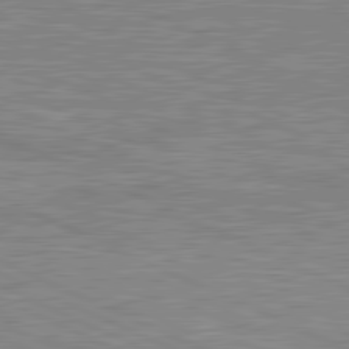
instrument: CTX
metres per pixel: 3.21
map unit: lApd
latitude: 81.6505
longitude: -167.7638
